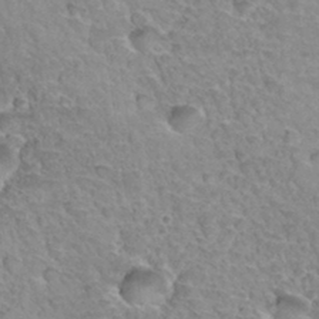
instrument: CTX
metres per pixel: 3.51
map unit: Hto
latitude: 34.7057
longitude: -46.0633
